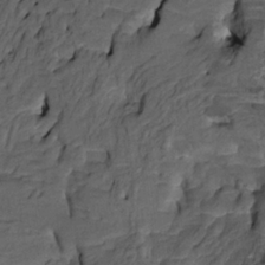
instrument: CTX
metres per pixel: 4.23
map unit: HNhu
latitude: 10.3845
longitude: 23.9745
